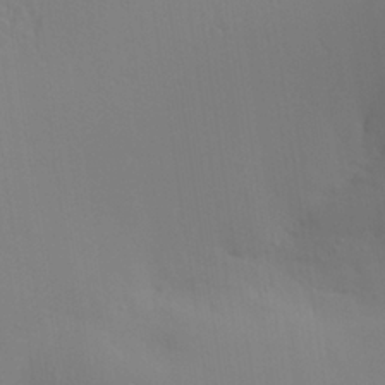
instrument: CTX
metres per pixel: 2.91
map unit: Aa
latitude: 27.9528
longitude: -136.5168
